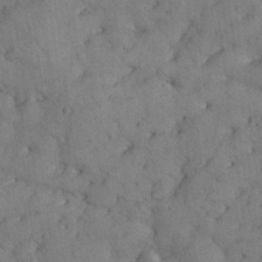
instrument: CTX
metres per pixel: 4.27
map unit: Nhu
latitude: 28.7813
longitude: -71.0836
